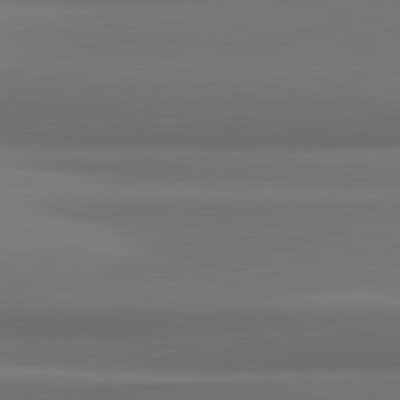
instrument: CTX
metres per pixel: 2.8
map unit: lApd
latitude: 81.9339
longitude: 170.4629
